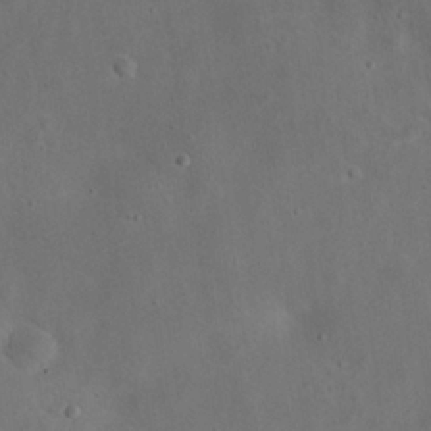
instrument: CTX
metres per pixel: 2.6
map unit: eHh
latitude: 24.5545
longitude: -67.6882
